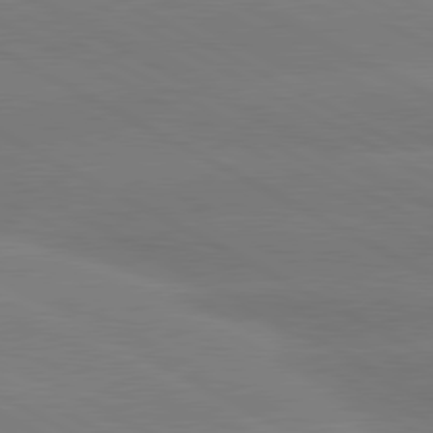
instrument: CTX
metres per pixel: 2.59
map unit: lApd
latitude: 80.6113
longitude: -147.4049
